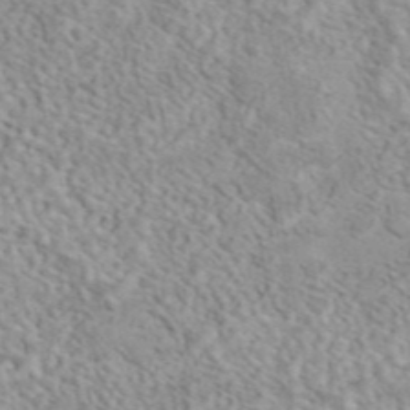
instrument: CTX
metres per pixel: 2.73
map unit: eAb
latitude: 44.5357
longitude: 109.3321
